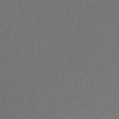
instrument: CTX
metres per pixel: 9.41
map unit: lHb
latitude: -43.8044
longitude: 57.5588
